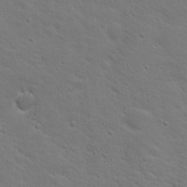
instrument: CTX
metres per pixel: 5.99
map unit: Nhu
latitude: 18.0444
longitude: -33.6505
